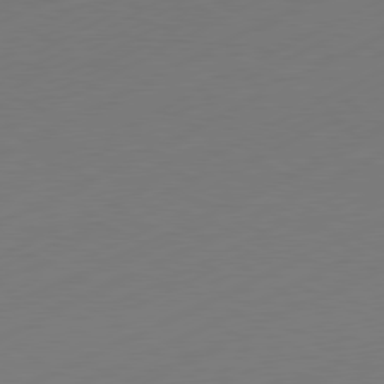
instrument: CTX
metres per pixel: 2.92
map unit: Hpe
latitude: -81.3888
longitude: 14.3873
